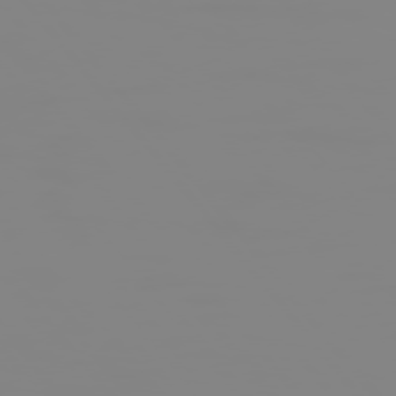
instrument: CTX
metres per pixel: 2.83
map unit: Hpe
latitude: 74.7435
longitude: -127.6694
